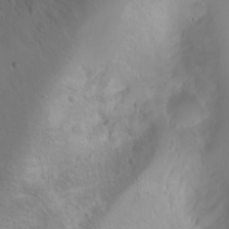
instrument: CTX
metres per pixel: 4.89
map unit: Nhu
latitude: -4.0661
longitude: -87.6694
